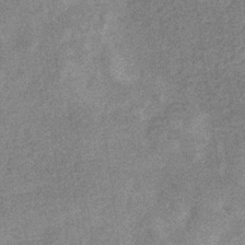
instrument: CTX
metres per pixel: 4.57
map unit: eHb
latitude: -34.1417
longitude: 78.3495
